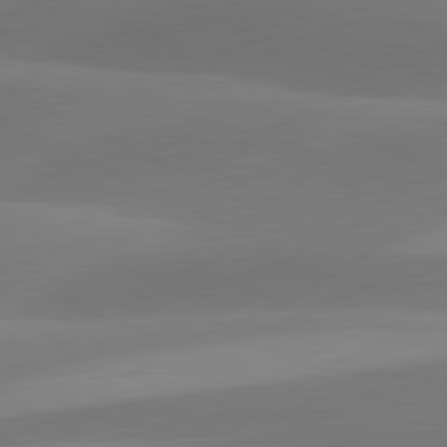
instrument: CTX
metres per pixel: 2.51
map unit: lApd
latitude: 81.4237
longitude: 124.2928
